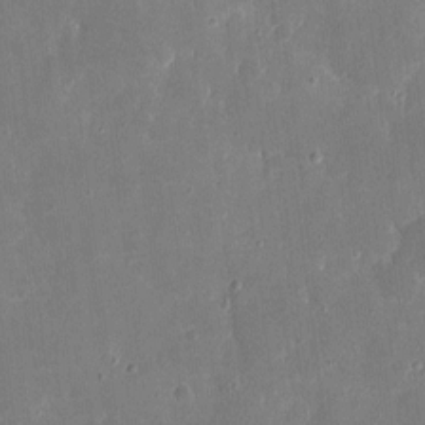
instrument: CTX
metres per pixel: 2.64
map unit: eHh
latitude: 7.6505
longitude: -68.7246
